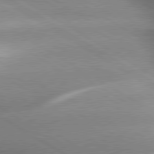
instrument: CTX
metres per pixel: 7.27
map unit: lApd
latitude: 79.9150
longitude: -144.3656
